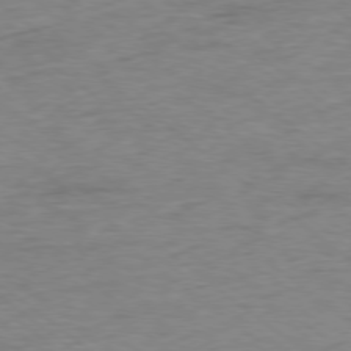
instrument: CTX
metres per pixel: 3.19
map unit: Ap
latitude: -78.1983
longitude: -82.8002
